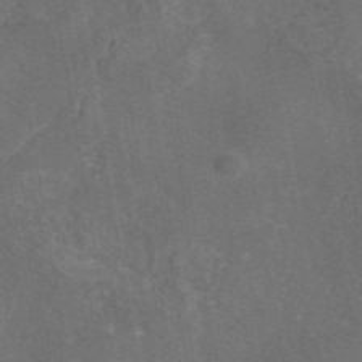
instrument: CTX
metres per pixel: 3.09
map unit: eAb
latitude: 45.9528
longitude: 108.5007
